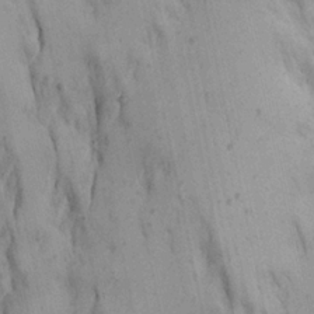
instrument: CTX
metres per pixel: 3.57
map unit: Ave
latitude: 23.1403
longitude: -136.0633
